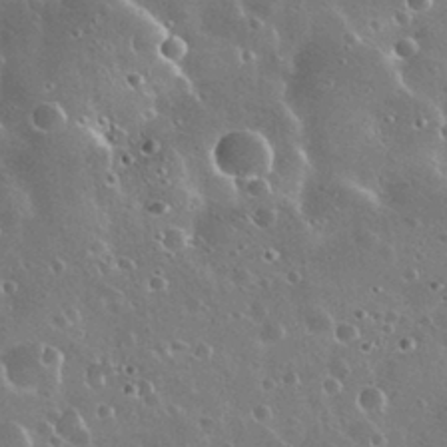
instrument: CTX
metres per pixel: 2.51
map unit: Nhu
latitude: 30.7247
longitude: -55.8205
